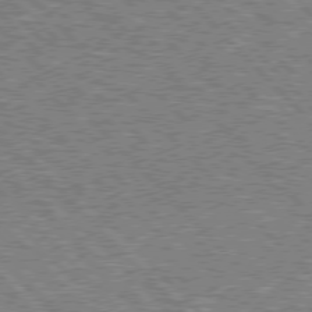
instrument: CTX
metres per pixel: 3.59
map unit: lApd
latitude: 76.5356
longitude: -81.7072
